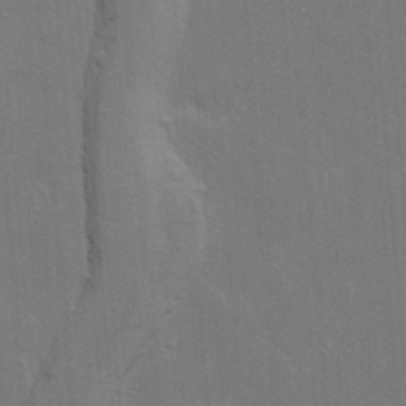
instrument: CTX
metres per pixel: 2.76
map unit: lAvf
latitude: 15.4238
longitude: -129.4426
